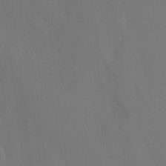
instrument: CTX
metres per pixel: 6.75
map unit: Hto
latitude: -13.7667
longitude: -43.4238
